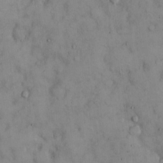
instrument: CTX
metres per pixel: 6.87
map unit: Hto
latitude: 11.9717
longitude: -59.9717
